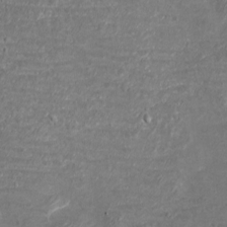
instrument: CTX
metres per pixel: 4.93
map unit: eHh
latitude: -3.5777
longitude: -75.0836
